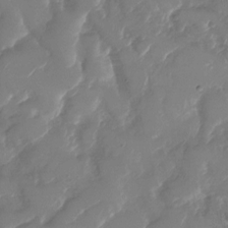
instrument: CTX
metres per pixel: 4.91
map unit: Nhu
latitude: -28.9164
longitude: -71.5182
